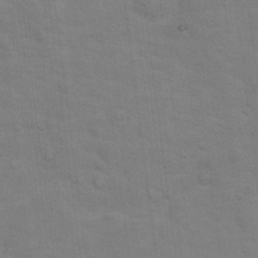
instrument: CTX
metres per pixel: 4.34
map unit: Hto
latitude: 17.3671
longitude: -38.3278
